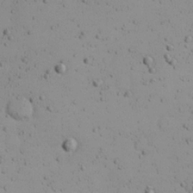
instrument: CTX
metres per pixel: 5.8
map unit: Nhu
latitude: 23.0080
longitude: -72.4412
